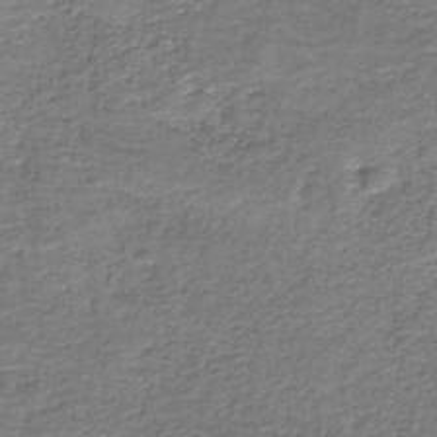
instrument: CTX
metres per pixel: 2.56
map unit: HNb
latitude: -36.9352
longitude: 51.1998
